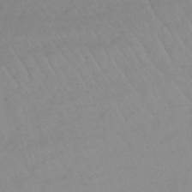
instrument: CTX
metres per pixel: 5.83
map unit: lHb
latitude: -36.8030
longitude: 70.6708
